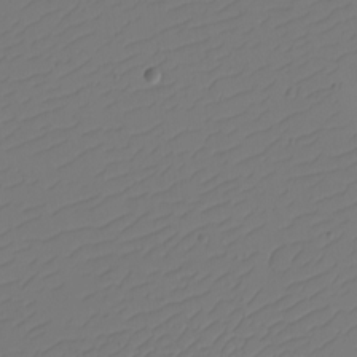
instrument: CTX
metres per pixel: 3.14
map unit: eHh
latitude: -2.2928
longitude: -74.3089
